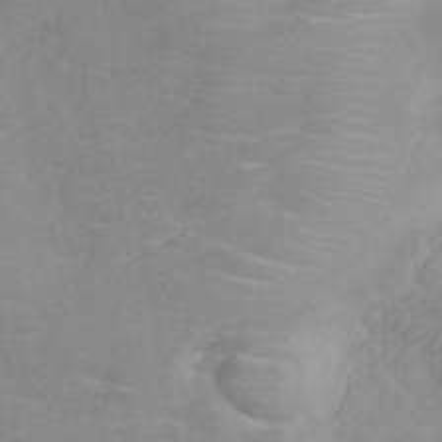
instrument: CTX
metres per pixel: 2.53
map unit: ANa
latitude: 36.4034
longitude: 13.1998
